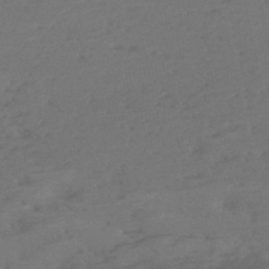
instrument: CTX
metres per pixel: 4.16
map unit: eHh
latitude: -51.6155
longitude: -24.5923
